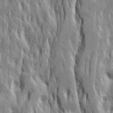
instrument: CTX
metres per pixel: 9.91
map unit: Ave
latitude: 14.8380
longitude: -135.7449
